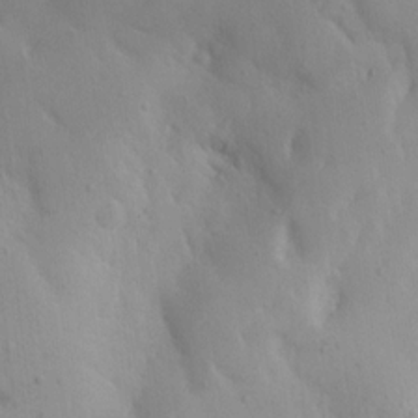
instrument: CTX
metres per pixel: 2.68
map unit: Aa
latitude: 13.4049
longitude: -142.8947
